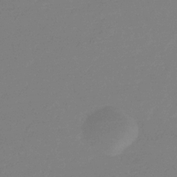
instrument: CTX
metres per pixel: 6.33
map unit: eHb
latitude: -31.2943
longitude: 72.6707
